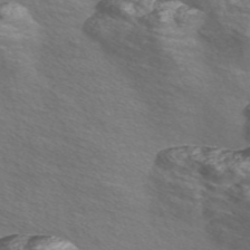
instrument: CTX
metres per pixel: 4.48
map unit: Nve
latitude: -56.5951
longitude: 53.3131
